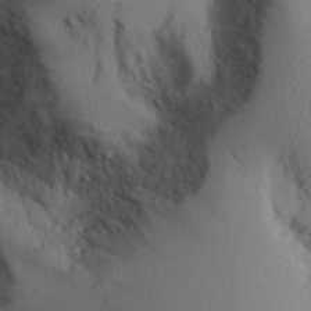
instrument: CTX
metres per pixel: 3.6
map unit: Aa
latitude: 25.8583
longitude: -129.2537
